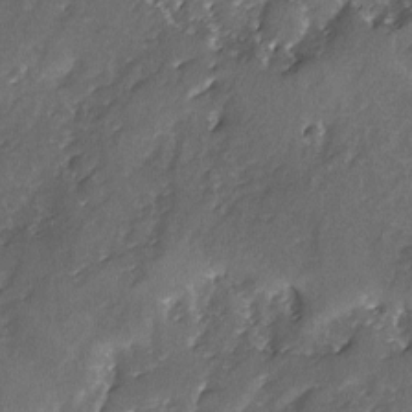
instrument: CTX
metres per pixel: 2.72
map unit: Ave
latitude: -7.8422
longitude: -117.5371
